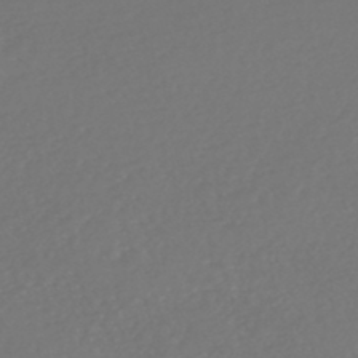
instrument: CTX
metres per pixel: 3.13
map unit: HNhu
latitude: -47.7666
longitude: 97.8611
